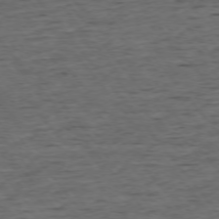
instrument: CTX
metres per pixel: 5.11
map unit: Ap
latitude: -75.6155
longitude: -90.8002
